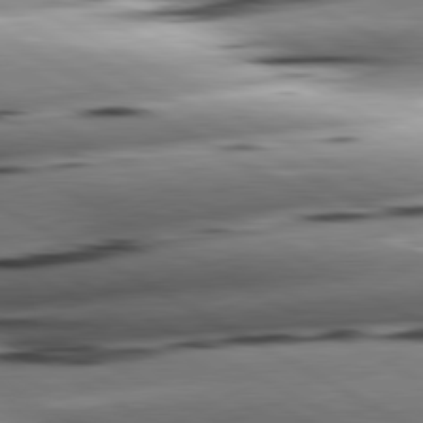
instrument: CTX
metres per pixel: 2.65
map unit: lApd
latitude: 80.7624
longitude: -162.1767
